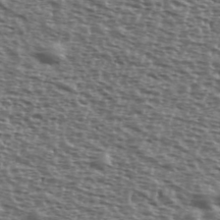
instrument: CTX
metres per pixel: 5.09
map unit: Ave
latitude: 39.7450
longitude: -111.8395
